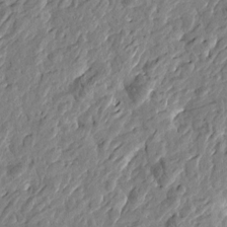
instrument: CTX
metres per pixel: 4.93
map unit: Htu
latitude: -2.5006
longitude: -179.8773
